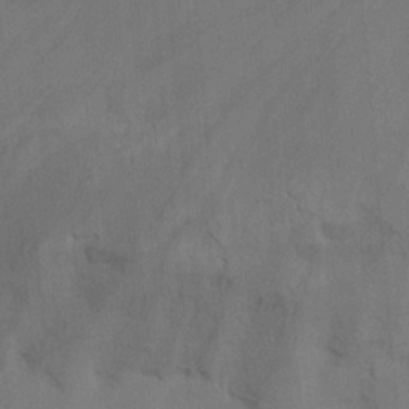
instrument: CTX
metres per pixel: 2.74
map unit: Nhu
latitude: -17.4833
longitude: -47.3482
